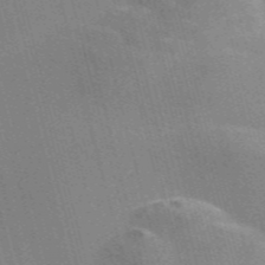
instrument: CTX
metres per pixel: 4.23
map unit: Nve
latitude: -57.8800
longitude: 62.2928
